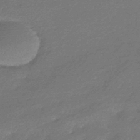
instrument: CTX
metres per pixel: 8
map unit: HNhu
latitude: -43.0108
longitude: 93.4265
